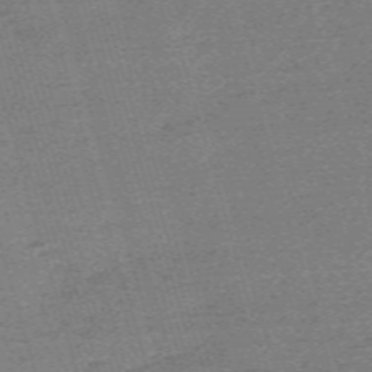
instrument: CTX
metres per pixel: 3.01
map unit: eHh
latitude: -61.9367
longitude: 51.9745
